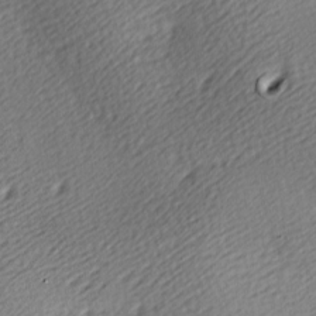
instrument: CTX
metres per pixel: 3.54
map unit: lAa
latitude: -9.7666
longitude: -126.0444
